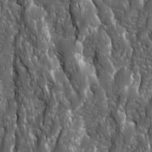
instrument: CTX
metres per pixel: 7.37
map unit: Ave
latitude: 15.8773
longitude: -133.4615
